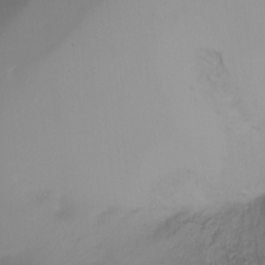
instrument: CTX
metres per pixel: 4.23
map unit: Ht
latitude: -16.9920
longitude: -47.2348
